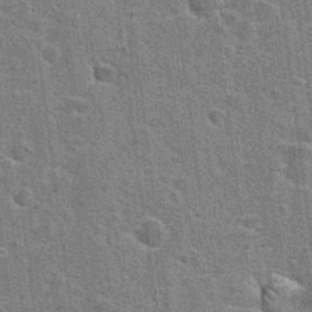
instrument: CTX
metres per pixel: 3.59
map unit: Hto
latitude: 24.0822
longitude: -47.5938
